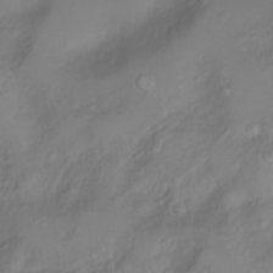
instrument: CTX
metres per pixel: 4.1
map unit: Nhu
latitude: -8.2172
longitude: -72.5924
